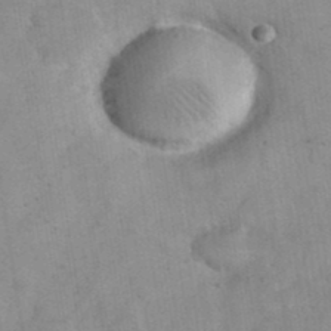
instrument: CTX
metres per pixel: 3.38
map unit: eHh
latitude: 37.9906
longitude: -67.1781
